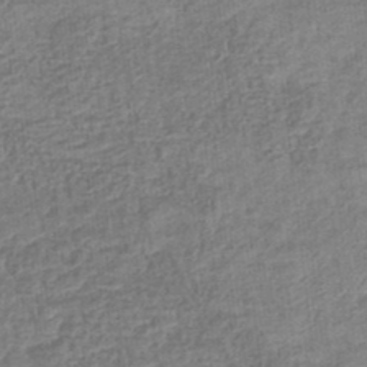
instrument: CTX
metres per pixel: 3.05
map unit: eHb
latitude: -35.7667
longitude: 79.7666
